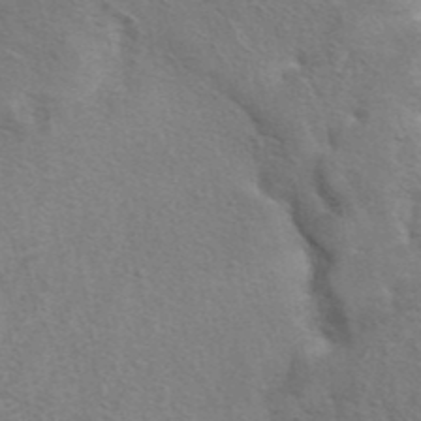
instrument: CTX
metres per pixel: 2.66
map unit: eAb
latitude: 41.3481
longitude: 105.8611
